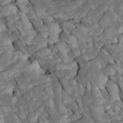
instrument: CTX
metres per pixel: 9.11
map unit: Htu
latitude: 1.2726
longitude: 144.4629
